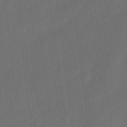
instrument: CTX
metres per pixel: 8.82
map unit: eHh
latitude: 18.5734
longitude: -65.8583
